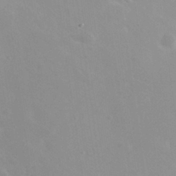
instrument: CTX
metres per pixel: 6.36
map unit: Hto
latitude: 28.4223
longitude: -40.4034
